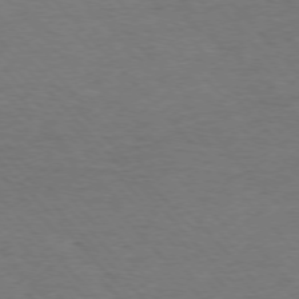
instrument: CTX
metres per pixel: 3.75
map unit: Ap
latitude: -76.5952
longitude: -95.3860
